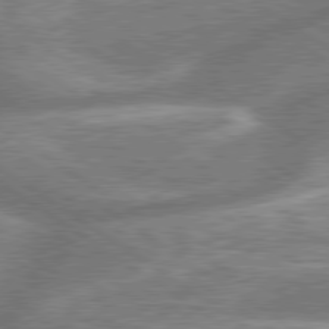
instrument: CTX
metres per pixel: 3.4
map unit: lApd
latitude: 79.6127
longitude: -159.6505
